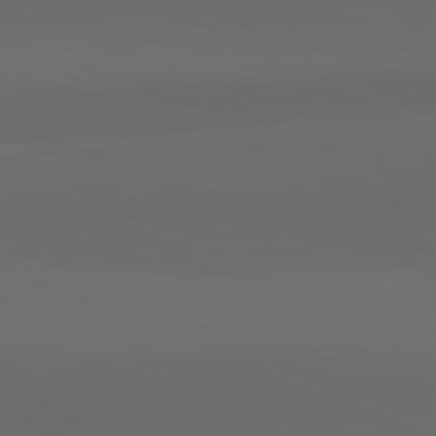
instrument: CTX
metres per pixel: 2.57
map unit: lApd
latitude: 82.4223
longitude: 134.4440
